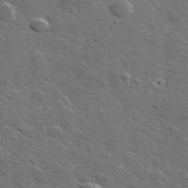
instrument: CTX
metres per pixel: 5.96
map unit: lHvf
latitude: 35.7449
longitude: -91.4049
